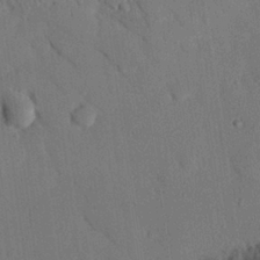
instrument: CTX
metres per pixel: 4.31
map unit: eHh
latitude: 25.6693
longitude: -79.7450
